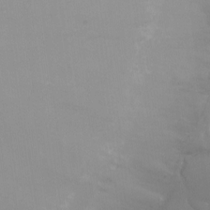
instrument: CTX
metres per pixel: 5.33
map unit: Ht
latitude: -8.9731
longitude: -32.2334
